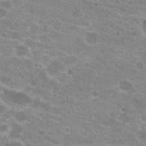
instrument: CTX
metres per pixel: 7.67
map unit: Hto
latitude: 21.3482
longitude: -38.4601
